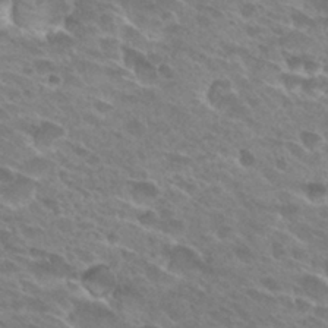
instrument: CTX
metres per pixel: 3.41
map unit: Hto
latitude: 28.2711
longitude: -42.3845
